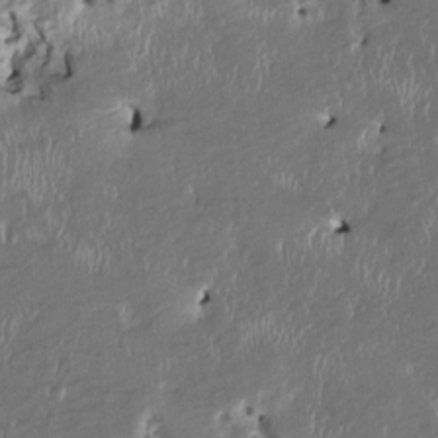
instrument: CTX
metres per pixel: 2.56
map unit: HNhu
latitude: 3.0080
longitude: -5.5560
